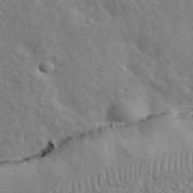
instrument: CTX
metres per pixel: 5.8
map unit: lHvf
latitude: 37.3860
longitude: -87.5749
